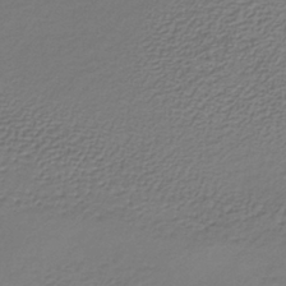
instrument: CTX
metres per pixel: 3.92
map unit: lHb
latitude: -35.0297
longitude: 61.2187
